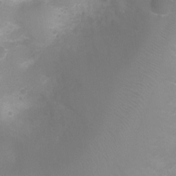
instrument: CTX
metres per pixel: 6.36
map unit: Ht
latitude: -2.8596
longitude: -25.4804
